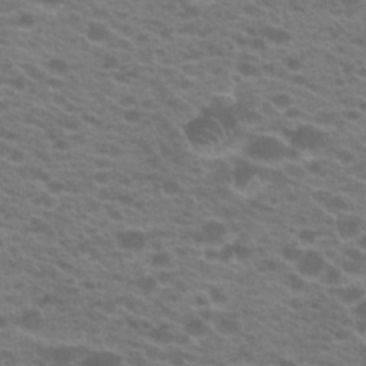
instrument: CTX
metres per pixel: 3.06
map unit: Hto
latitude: 21.8206
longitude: -37.2537
